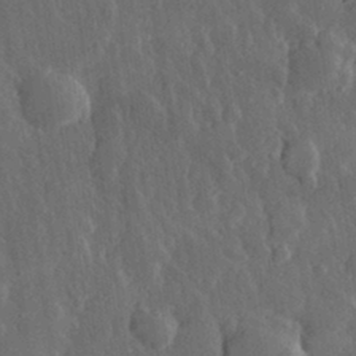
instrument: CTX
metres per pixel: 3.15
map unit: eHh
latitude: 31.2726
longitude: -79.5938
